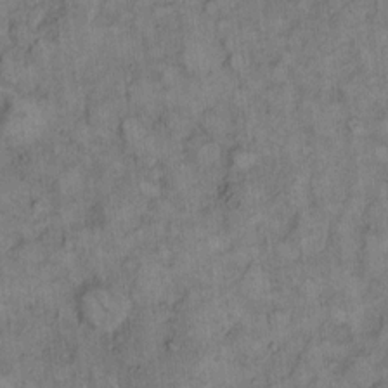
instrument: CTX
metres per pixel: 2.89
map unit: eHh
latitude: 8.8002
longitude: -63.4994
